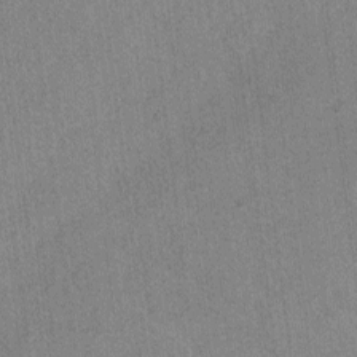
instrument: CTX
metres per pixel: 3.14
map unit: lAvf
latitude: -4.3495
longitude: -109.2159
